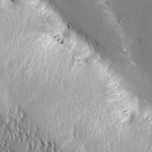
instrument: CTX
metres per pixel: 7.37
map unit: lHvf
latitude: 27.2915
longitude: 141.1809
